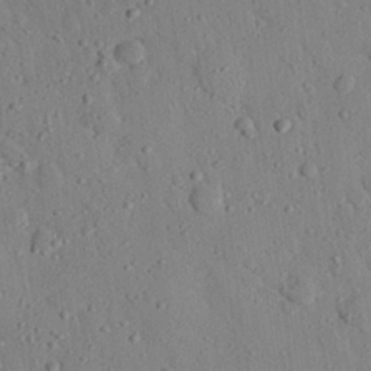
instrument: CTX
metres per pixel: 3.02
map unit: eHh
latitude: 26.3467
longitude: -78.8569
